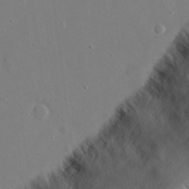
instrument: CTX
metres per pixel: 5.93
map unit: eHh
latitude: 17.1970
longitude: -71.1214
